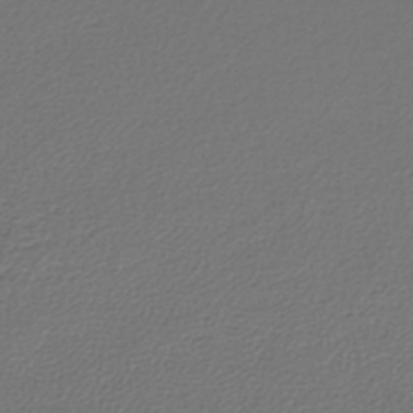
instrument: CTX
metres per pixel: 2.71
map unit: lHb
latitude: -42.7463
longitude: 61.6344
